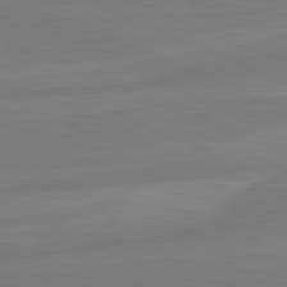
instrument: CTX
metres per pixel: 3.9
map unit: lApd
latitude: 81.9528
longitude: -173.2725
